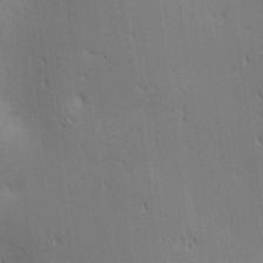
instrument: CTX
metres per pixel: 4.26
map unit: lAa
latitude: 11.2915
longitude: -108.1388
